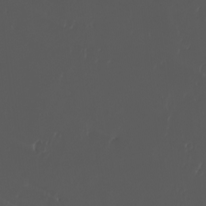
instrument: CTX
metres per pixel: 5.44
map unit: eHh
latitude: -3.0864
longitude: 20.0283
